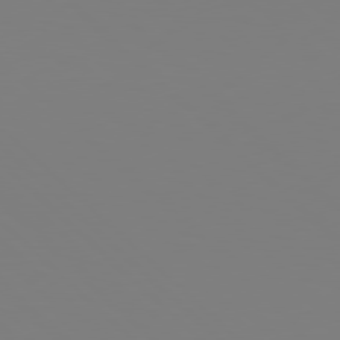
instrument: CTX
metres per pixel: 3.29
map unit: Hpe
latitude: 78.1956
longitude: -162.0633
